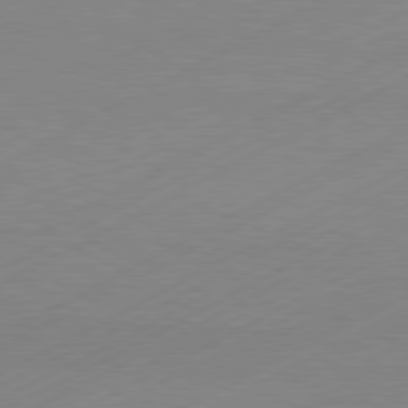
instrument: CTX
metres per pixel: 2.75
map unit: Hpe
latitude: -81.5210
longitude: 12.9542
